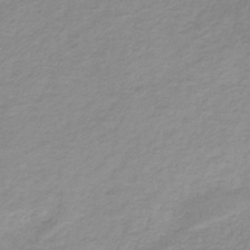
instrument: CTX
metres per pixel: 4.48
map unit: HNb
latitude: -31.7099
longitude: 62.9352
